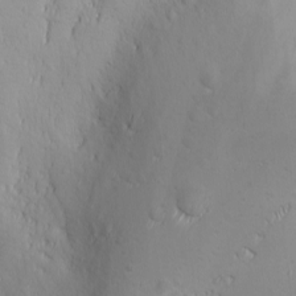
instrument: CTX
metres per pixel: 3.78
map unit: Ave
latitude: -10.7463
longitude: -121.2537
